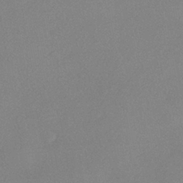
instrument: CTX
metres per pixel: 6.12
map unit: eHh
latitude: -41.4832
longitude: 120.4440
